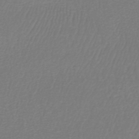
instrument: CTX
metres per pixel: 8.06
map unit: lHb
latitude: -42.5951
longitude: 62.5762
